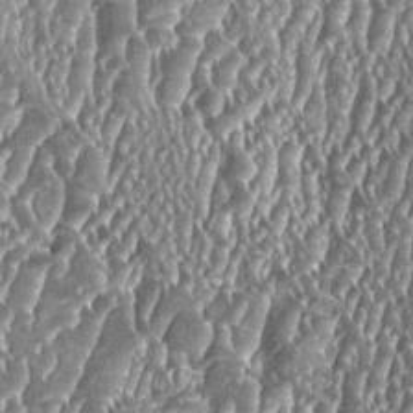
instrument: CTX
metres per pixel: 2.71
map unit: HNhu
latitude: 0.3467
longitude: 0.1417
